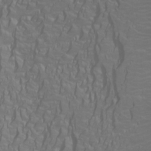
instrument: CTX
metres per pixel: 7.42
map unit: Htu
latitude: -5.3698
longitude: -72.2145
